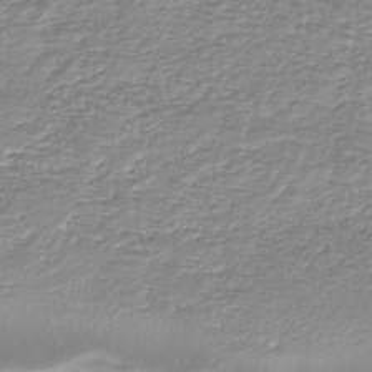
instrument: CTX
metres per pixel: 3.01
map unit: HNhu
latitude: -44.3684
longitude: 98.8597
